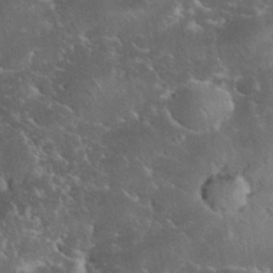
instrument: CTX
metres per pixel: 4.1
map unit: eHh
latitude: 34.0633
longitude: -65.4237
